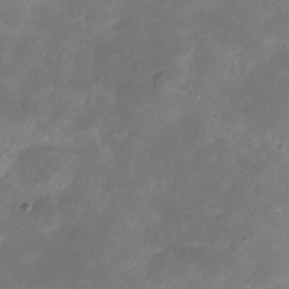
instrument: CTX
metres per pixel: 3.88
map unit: eHh
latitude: -5.6155
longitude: -77.7071
